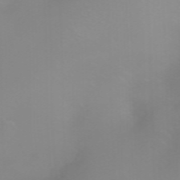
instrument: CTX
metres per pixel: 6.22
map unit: Htu
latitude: -5.4454
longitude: 137.7288
